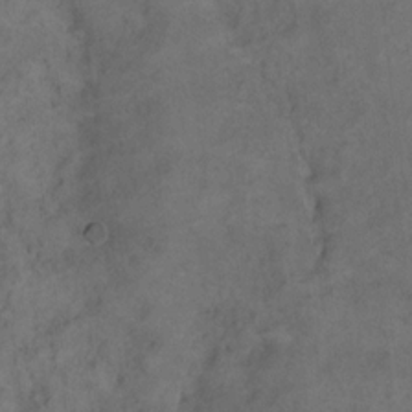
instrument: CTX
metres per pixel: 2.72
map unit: eHh
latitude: 17.5371
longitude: -63.9339
